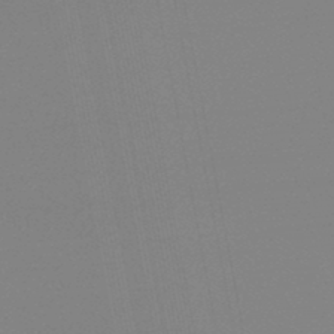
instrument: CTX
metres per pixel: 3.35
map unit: lHb
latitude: -46.3495
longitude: 69.3509
